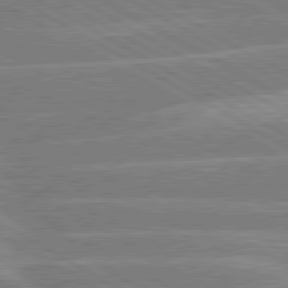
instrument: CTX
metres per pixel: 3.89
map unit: lApd
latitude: 80.2711
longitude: -131.8962
